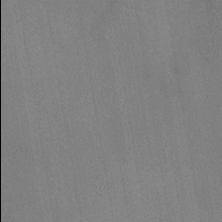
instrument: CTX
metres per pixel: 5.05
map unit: Ht
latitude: -11.2565
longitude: -21.9906
